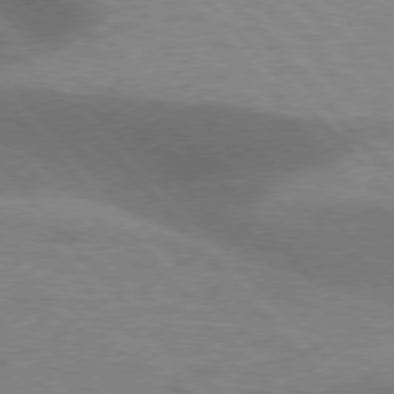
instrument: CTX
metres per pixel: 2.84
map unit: lApd
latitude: 76.5734
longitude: -62.3279
